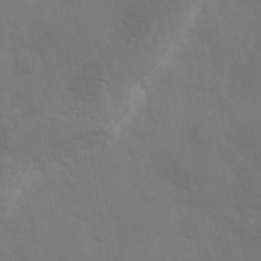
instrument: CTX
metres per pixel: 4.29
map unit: Hve
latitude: 33.0081
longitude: 150.8786
